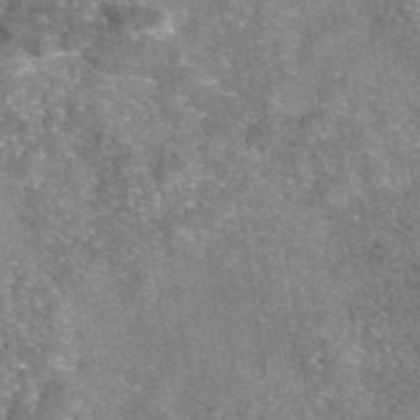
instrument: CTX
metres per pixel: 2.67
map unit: eAb
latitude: 45.7827
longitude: 105.3320
